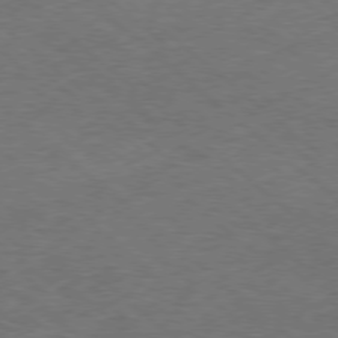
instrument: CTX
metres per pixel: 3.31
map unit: Hpe
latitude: -78.5762
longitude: 17.3888
